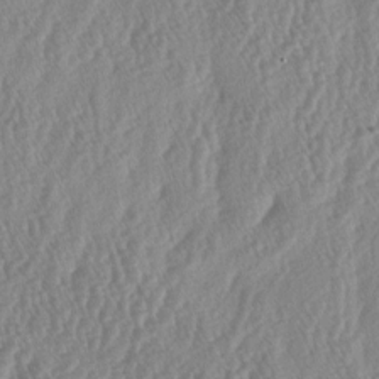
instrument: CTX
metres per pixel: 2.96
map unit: lAa
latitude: -5.4643
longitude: -129.7827
